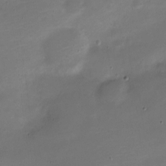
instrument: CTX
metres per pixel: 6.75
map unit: Nve
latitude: -21.5588
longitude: 104.8975
